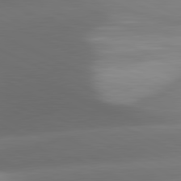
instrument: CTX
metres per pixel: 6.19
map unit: lApd
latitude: 81.3671
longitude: 133.9556
